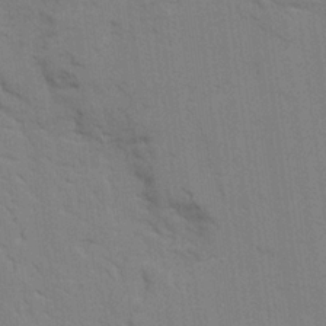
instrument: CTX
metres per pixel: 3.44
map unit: Ave
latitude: 23.8394
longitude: -130.3468
